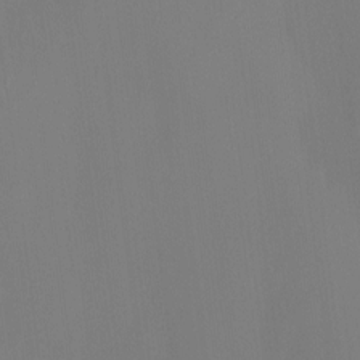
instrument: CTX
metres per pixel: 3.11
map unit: Htu
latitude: -14.5574
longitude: -48.6490
